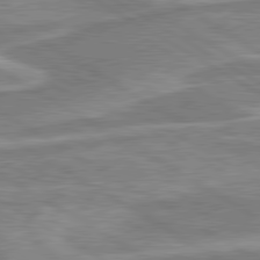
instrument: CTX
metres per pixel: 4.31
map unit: lApd
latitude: 80.2145
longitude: -177.7827
